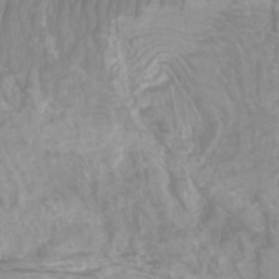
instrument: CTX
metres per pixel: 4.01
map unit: Htu
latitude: -9.7666
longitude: -75.0270
